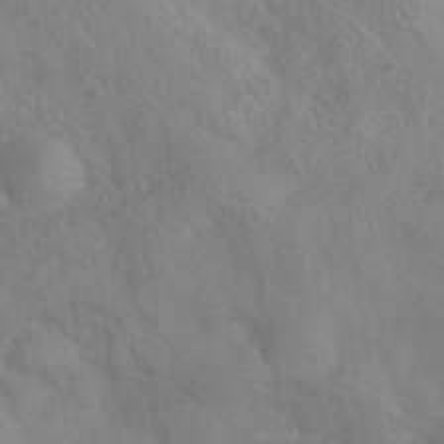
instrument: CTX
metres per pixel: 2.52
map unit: Nhe
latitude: -38.0094
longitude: 139.2187
